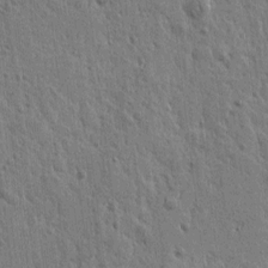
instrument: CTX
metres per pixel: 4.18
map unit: Htu
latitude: -0.5196
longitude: -178.2145
